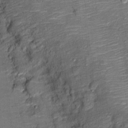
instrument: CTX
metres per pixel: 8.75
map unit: Ht
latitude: 9.2537
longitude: -37.6316
